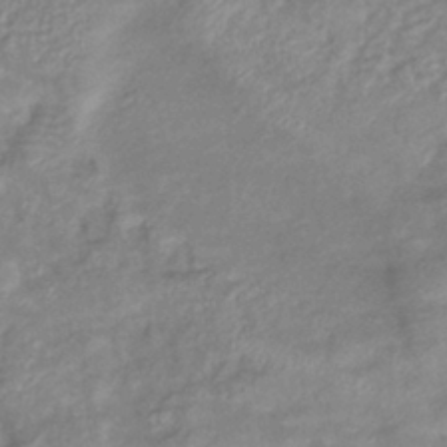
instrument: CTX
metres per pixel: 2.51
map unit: eHb
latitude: -40.3873
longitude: 78.2550
